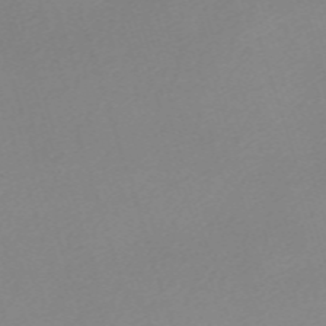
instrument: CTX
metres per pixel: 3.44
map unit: eHh
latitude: -61.5777
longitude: 52.9919
